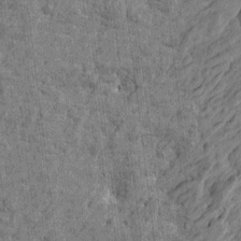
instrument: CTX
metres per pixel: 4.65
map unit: Htu
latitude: -3.8233
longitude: -179.3671
